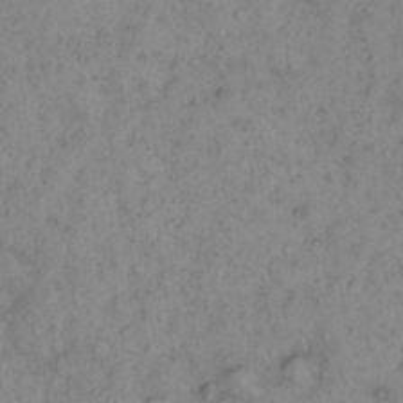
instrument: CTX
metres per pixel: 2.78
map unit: eHh
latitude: 16.4034
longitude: -63.9528
